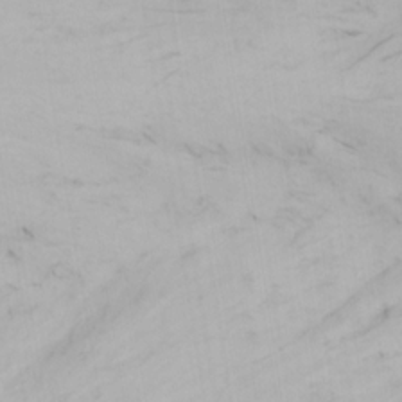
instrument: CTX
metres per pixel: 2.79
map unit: Nhu
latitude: 0.2711
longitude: -79.7828
